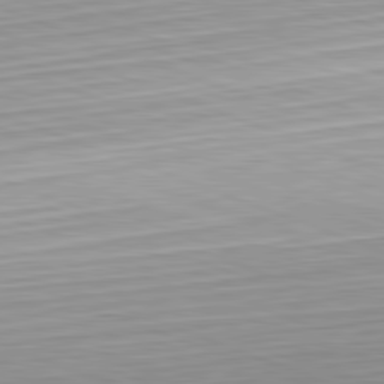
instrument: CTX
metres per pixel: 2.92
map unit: Hpe
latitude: -82.4818
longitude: 12.5763
